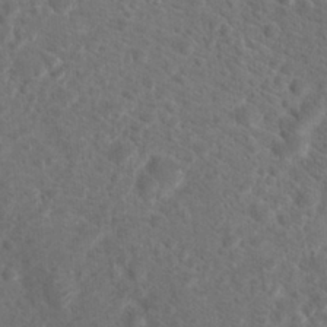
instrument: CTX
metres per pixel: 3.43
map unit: Hto
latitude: 19.1781
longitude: -38.2711
